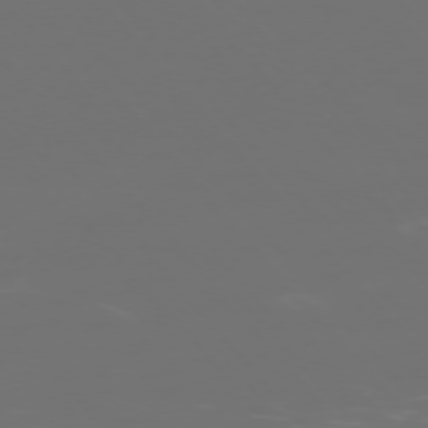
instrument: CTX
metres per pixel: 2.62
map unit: Ap
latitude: -75.3132
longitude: -76.4412
